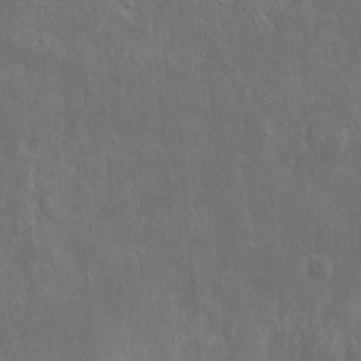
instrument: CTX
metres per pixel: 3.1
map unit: eHh
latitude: 10.4034
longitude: -72.8380
